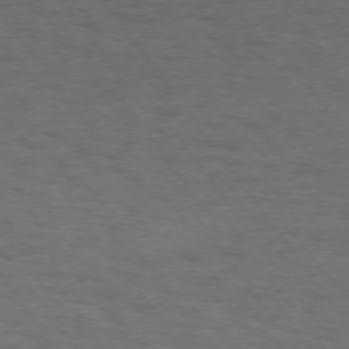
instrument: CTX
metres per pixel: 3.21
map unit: Hpe
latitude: 73.8773
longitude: -131.2348
